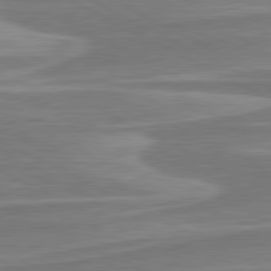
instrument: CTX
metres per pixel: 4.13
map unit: lApd
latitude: 80.8380
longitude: -174.3089
